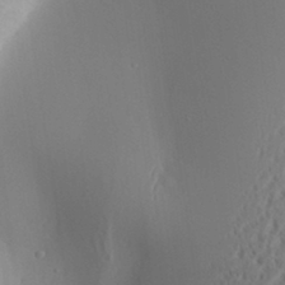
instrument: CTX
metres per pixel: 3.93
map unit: Aa
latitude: 31.1781
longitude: -141.2348
